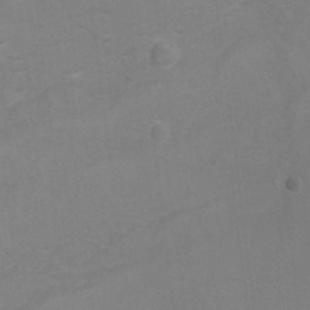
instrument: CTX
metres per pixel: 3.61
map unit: Hto
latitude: 6.9514
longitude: -35.9717
